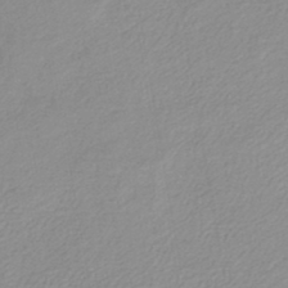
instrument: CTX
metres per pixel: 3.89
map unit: lHb
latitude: -45.1242
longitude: 71.5966
